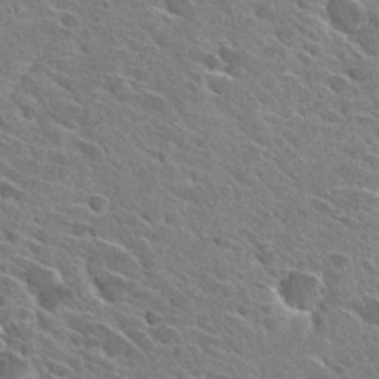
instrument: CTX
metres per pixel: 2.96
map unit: Hto
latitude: 28.8569
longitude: -42.8758
